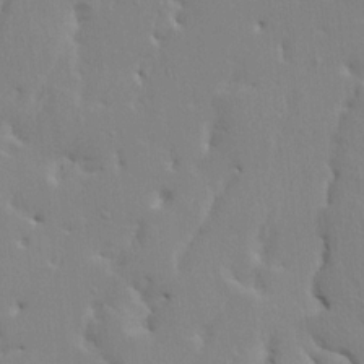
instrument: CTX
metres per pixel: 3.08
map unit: HNhu
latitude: 4.1578
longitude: -4.2145
